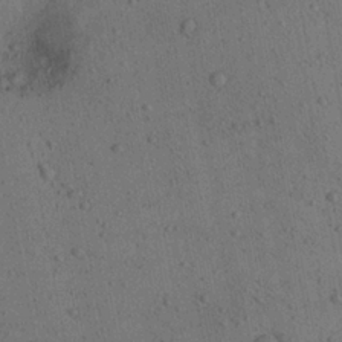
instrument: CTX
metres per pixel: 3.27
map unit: Aa
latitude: 22.4412
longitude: -143.0836
